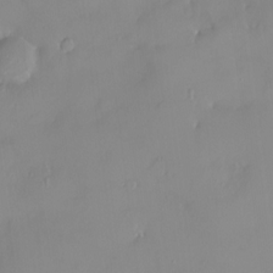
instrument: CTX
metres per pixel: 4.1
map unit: HNhu
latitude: 3.0458
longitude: 7.7477
